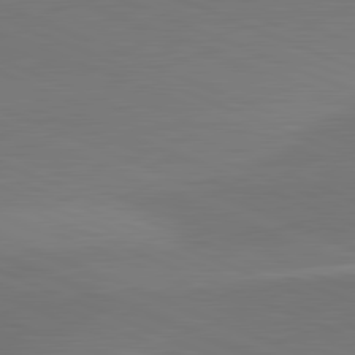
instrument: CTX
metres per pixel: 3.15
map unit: lApd
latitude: 81.9150
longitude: -155.9339
